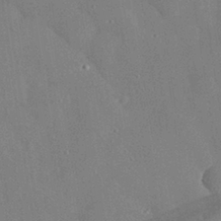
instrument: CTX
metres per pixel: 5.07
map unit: eHh
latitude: 30.0822
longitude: -81.1214
